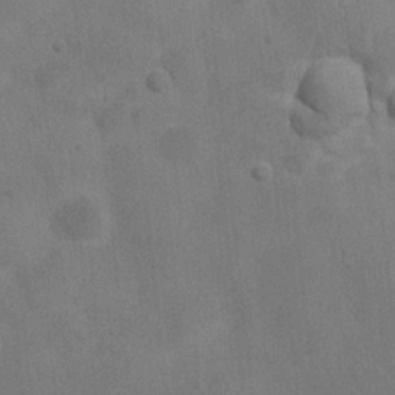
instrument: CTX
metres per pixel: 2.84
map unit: Nhu
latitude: 6.4412
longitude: -24.4034
